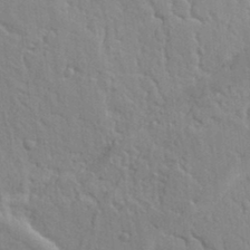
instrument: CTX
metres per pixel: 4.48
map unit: Ht
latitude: 9.6694
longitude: -77.0647
